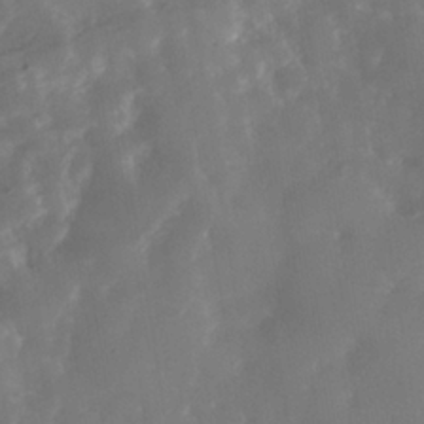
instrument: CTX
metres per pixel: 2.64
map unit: Nhe
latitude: -38.1417
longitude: -117.5938
